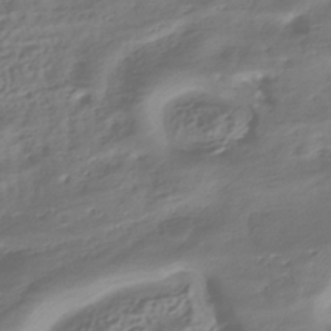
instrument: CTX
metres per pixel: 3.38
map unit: HNhu
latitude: -42.1605
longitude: 102.3306
